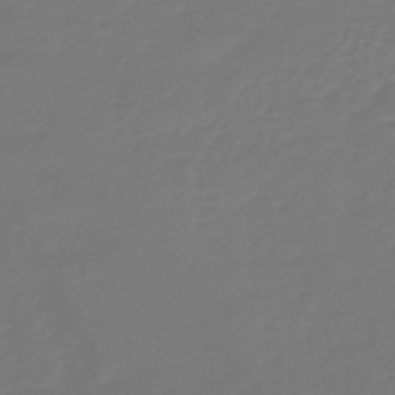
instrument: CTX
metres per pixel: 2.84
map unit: HNb
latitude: -47.2376
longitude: 54.1795
